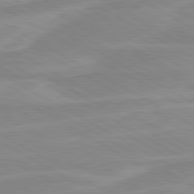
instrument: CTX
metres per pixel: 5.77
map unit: lApd
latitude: 80.4412
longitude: 171.5021
